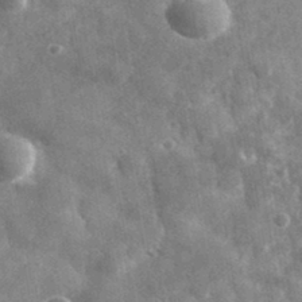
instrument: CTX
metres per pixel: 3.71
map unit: lHvf
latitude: 35.8961
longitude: -90.2145
